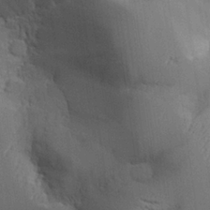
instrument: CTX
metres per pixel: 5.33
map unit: Aa
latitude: 25.8016
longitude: -127.8395
